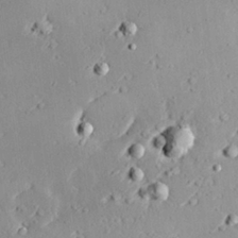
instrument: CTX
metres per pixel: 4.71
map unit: Hve
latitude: 25.5749
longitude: -94.3090
